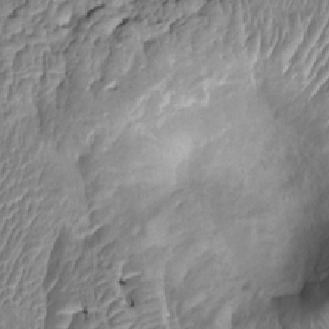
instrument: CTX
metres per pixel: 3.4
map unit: Ht
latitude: -1.9556
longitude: -14.6680
